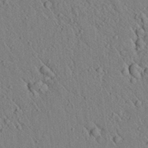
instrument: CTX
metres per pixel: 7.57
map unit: lAvf
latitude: 6.4979
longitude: 159.9367
